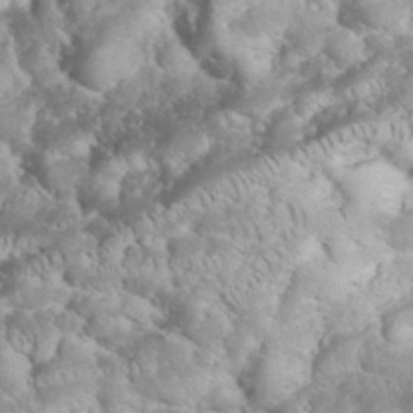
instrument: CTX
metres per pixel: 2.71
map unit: eHh
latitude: 34.1200
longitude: -64.8758
